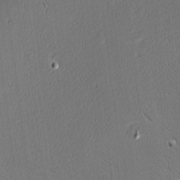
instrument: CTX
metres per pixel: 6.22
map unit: Nhu
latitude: 1.2348
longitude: -78.0255
